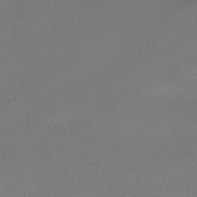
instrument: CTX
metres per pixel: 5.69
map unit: HNhu
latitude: -40.3117
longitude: 95.3320
